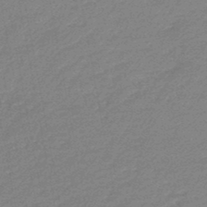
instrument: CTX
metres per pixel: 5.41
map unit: lHb
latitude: -46.6329
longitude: 57.9556
